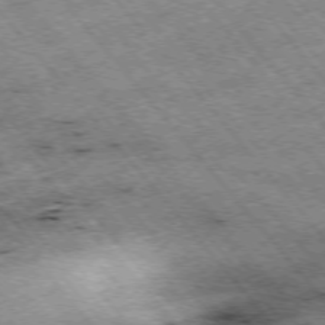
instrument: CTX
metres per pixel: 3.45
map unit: Hpe
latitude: -75.7856
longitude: -17.9339
